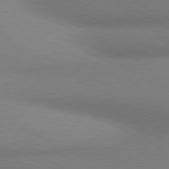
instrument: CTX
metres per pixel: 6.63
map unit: lApd
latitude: 80.6868
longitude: 131.8233
